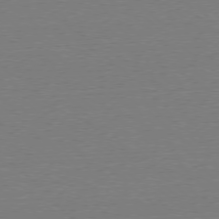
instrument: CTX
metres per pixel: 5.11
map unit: Ap
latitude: -78.4251
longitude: -82.5923
